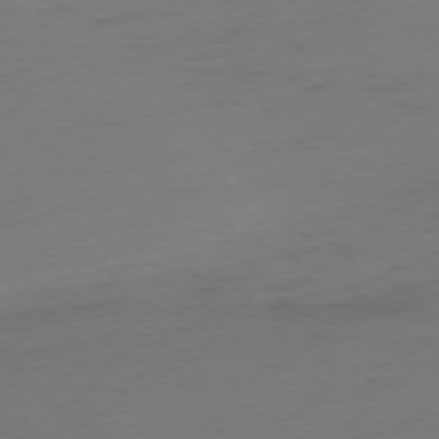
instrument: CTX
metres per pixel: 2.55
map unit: Ap
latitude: -75.7667
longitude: -71.4804
